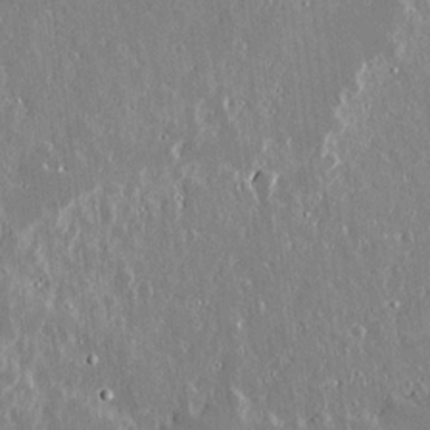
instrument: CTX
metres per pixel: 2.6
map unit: lAvf
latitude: 14.5546
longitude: -129.0458
